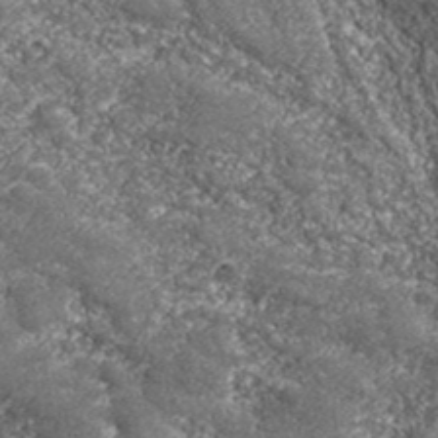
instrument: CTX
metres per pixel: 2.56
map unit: eHh
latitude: 42.7435
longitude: -90.1767
